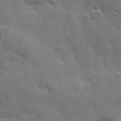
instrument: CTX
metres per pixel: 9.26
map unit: Hve
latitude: 24.5545
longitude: 148.1606
